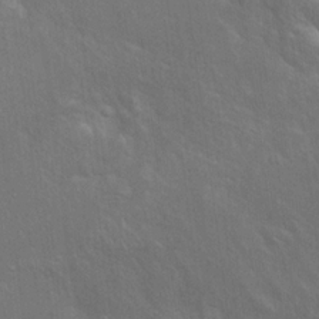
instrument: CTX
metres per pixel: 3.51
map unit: Hto
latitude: 19.7638
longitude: -54.3278
